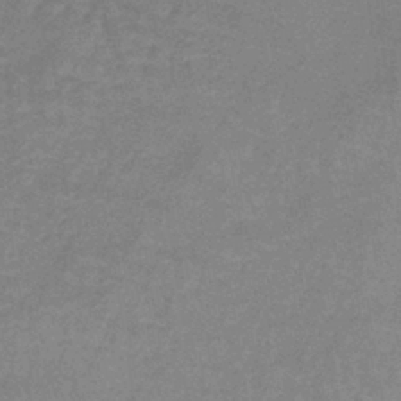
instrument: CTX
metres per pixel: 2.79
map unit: lHb
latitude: -40.3873
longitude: 65.8612
